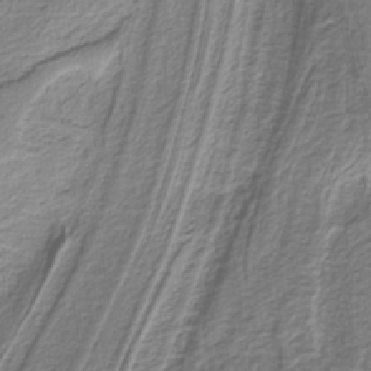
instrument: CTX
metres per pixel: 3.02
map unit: eAb
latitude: -39.2187
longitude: 53.1998
